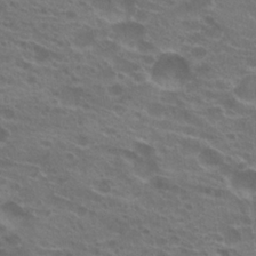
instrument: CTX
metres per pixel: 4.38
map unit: Hto
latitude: 21.9717
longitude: -40.5734
